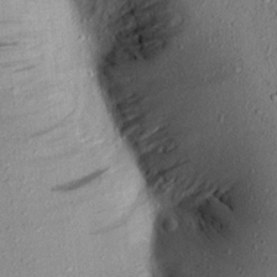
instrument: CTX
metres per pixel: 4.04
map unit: Aa
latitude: 17.8017
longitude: -147.3671
